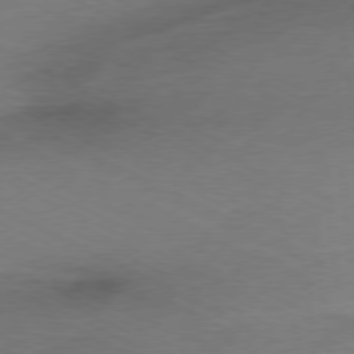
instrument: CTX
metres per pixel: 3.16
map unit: Ap
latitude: -77.0486
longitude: -74.3278
